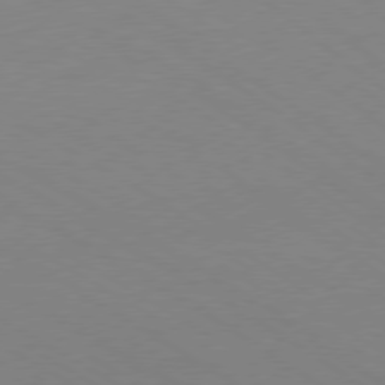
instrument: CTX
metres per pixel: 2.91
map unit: Ap
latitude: -76.3306
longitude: -76.7624
